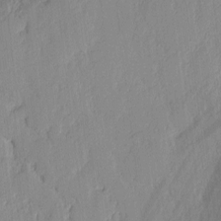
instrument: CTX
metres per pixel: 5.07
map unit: lAvf
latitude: -1.4644
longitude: -108.0444
